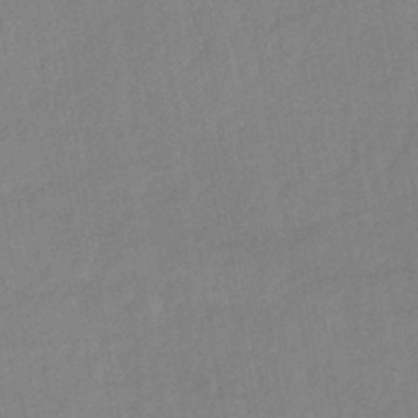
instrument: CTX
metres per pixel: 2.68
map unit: lHb
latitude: -40.5385
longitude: 67.8800
